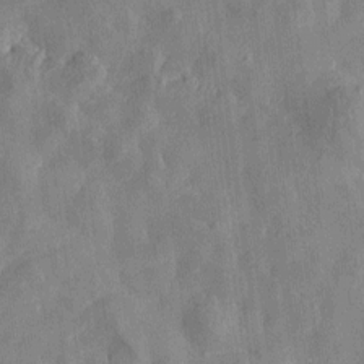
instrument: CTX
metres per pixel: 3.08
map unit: Htu
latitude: -2.6140
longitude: -176.1200
